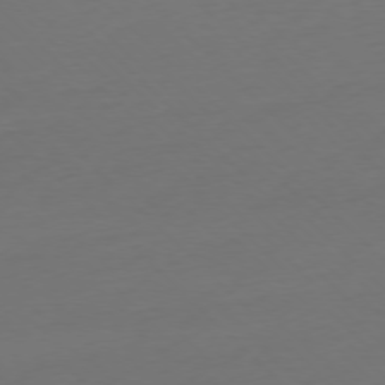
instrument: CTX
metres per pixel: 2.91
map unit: Ap
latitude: -77.1053
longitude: -70.0444
